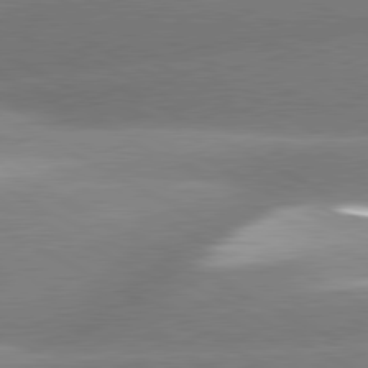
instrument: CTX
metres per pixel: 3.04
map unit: lApd
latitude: 80.6113
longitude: -155.9906
